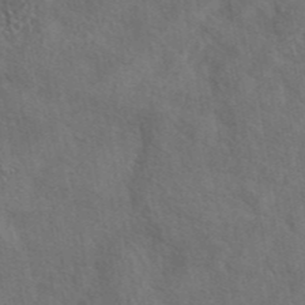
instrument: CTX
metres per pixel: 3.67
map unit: eAb
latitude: 43.3104
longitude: 110.7841
